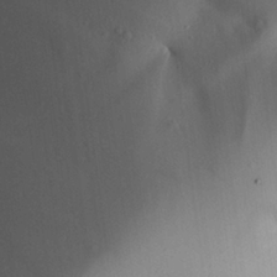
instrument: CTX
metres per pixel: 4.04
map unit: Aa
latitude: 24.6301
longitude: -132.8569
